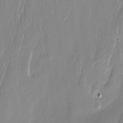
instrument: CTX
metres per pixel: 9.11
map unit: Htu
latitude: -5.7666
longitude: 174.2928
